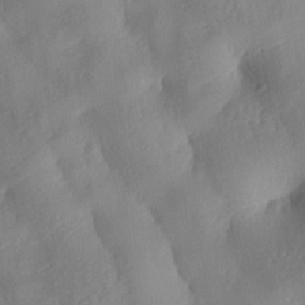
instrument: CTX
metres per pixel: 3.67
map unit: lAa
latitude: -8.1984
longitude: -128.2711
